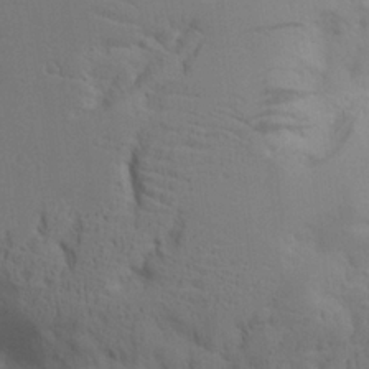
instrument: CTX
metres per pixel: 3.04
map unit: Aa
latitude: 21.5182
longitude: -124.2144
